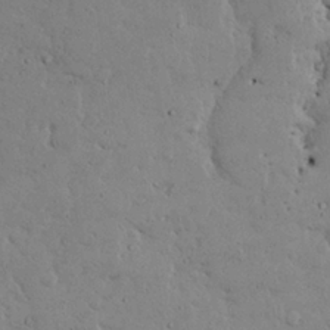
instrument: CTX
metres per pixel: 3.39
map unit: Nhu
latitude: 24.9702
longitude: -72.6869
